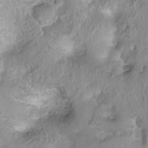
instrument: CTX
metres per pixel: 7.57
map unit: Ht
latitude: -1.6155
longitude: -16.5546
